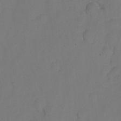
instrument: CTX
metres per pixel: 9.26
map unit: Hto
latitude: 6.2900
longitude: -31.1781
